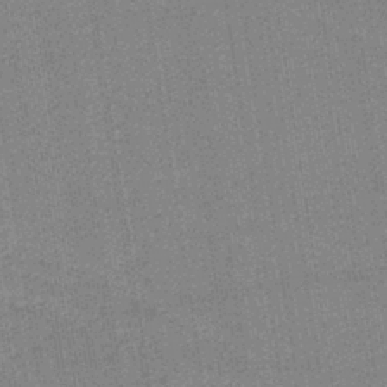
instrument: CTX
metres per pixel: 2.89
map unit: lHb
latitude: -35.8800
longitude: 59.4076
